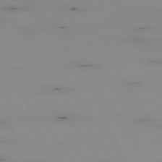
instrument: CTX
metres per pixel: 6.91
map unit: Hpe
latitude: -74.8408
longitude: 3.3509
